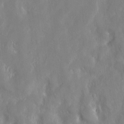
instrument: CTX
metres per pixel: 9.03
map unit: eHh
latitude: 13.5371
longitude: -71.7072
